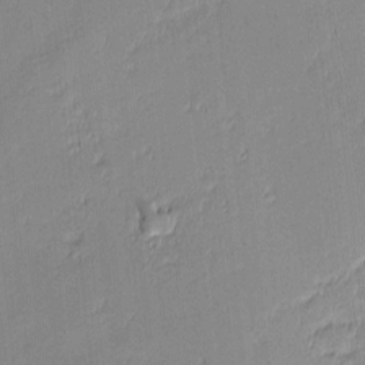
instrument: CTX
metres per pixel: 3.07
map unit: eHh
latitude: -3.0864
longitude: -82.1955
